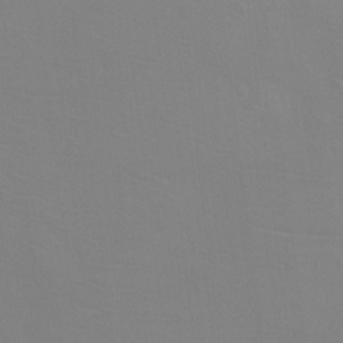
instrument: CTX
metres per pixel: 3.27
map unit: Ht
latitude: -4.1039
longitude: -25.3859
